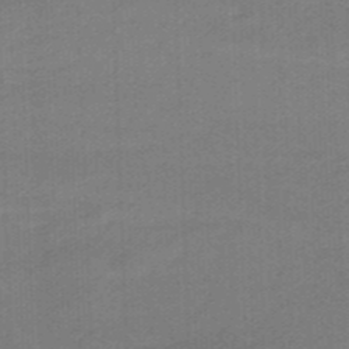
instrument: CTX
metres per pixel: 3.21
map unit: HNhu
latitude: -47.3131
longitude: 89.5966
